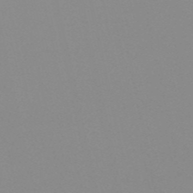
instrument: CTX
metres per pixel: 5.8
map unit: eHh
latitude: -53.5021
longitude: -24.9702
